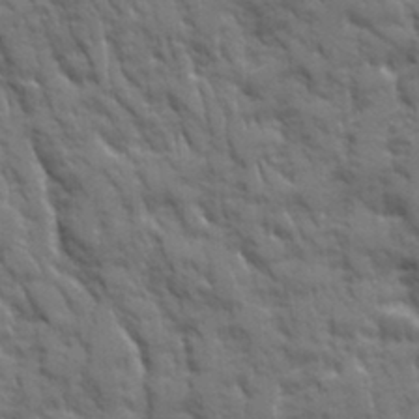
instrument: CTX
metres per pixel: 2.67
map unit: Ave
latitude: 19.7638
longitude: -133.5560
